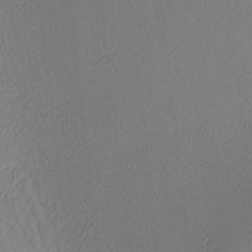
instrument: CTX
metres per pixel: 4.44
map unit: lAa
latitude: 3.3104
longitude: -115.9150
